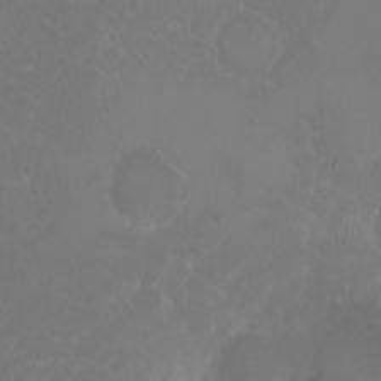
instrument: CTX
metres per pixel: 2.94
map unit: eHh
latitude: 1.1025
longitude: -55.3670
